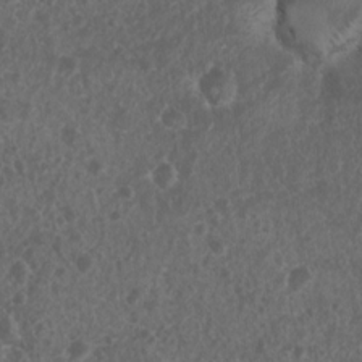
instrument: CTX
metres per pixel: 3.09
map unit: Nhu
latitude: 7.7827
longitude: -20.7435
